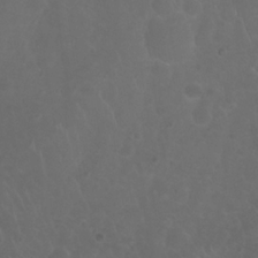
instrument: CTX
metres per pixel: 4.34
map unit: Nhu
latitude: 23.0836
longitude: -65.7450
